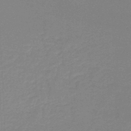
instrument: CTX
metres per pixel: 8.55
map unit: lHb
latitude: -46.2550
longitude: 64.1984
